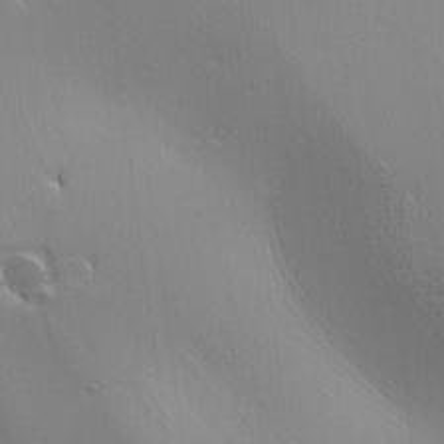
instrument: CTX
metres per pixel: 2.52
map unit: lAa
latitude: 5.9150
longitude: -113.0647
